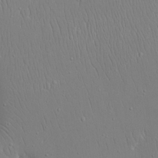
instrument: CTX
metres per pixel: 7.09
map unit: eHh
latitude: 16.2145
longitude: -71.4237
